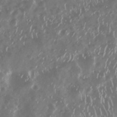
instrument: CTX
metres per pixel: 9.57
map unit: Nhu
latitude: 29.1781
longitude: -59.0081
